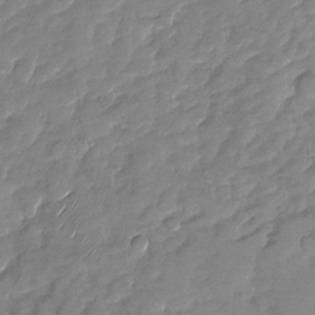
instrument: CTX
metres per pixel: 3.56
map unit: Nhu
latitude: -27.3509
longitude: -61.8961
